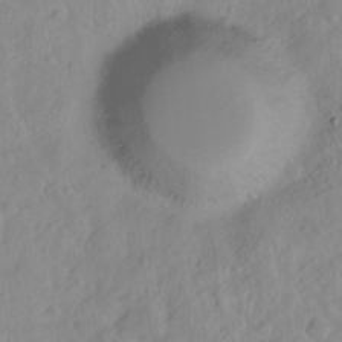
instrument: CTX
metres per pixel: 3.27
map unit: Hto
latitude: -6.7085
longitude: -47.5371
